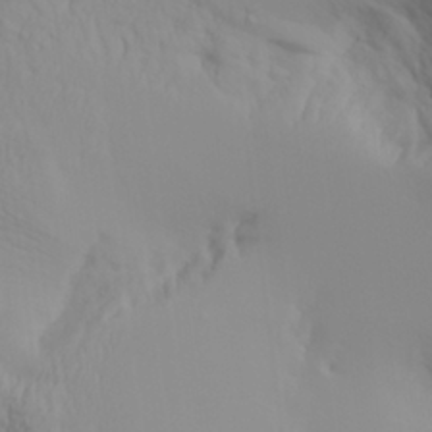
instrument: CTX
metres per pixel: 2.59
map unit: Aa
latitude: 26.6302
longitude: -133.0081
